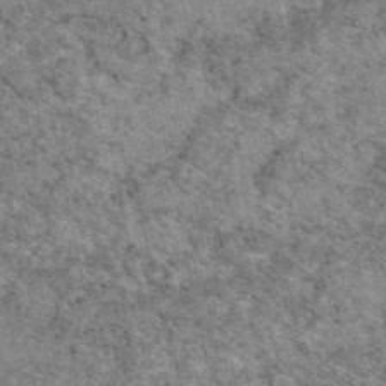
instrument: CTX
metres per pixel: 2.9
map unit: eAb
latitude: 48.4601
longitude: 116.1038
